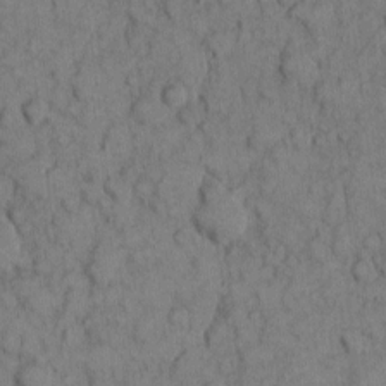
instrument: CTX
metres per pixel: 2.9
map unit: eHh
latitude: 7.8016
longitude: -64.7624
